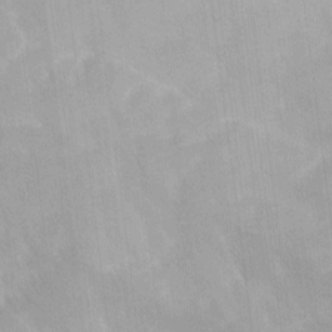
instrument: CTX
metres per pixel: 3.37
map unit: Ave
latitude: 12.0822
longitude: -106.4034
